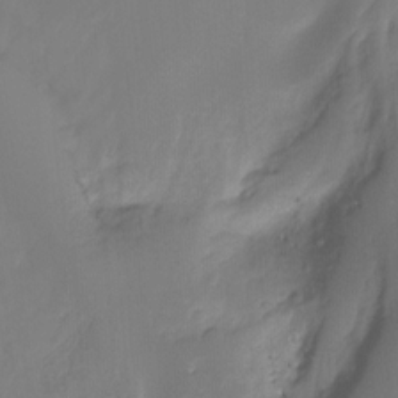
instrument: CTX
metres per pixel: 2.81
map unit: Ht
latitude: -14.2929
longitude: -53.0837
